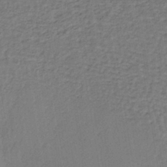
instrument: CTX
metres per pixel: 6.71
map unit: lHb
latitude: -38.3306
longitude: 57.4643
